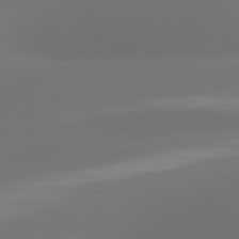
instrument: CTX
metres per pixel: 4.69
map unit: lApd
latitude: 81.4615
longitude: -164.6679
